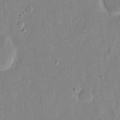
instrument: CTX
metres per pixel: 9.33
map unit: eHh
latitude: 13.3293
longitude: -69.3482
